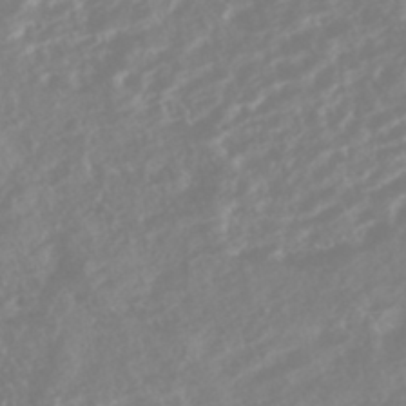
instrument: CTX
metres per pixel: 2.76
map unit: HNhu
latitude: -44.4062
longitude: 103.6533
